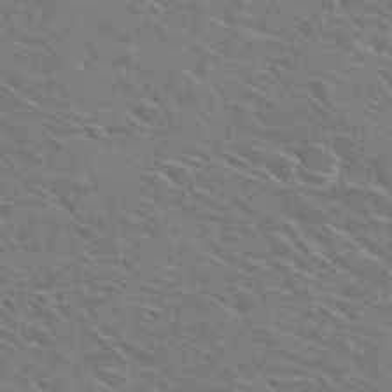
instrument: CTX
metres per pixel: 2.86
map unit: Hto
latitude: 29.7638
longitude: -46.9136
